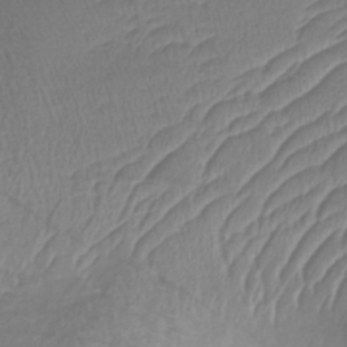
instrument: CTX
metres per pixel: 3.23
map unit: lHb
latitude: -36.2172
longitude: 72.7652
